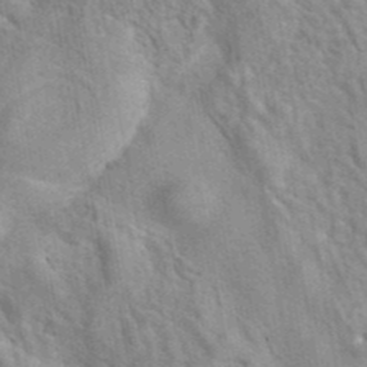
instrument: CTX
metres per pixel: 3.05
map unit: eAb
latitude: 41.3481
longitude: 106.9353
